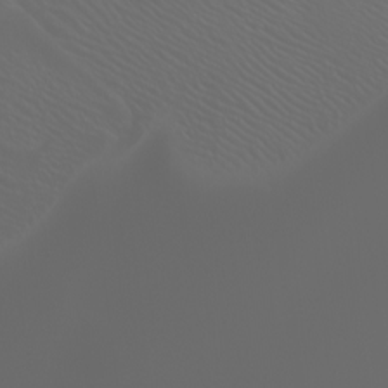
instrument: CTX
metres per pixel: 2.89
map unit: Htu
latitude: -4.7463
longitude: -88.4601
